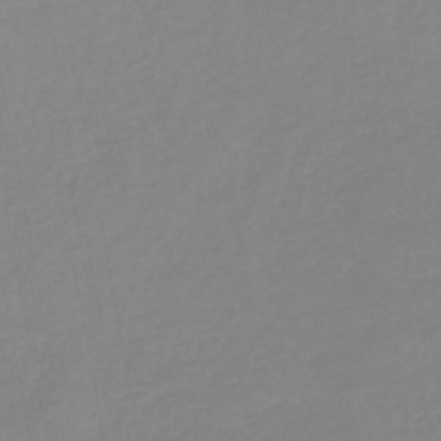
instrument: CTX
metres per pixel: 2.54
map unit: lHb
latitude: -44.5385
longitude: 75.6722
